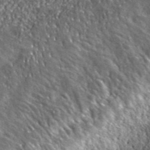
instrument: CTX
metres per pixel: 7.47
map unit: eHh
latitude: 42.1011
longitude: -90.3845
